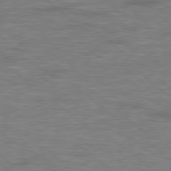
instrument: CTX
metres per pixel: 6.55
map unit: Hpe
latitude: 78.6113
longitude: 179.7288
